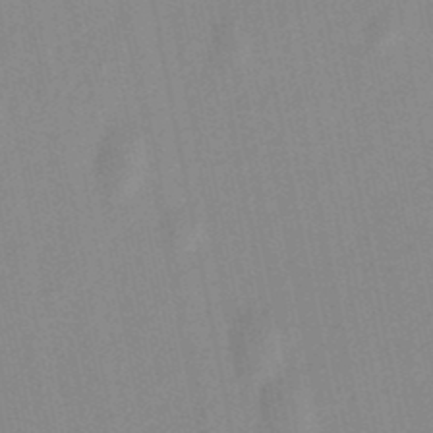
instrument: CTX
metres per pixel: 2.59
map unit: lHb
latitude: -49.0676
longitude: 72.0094
